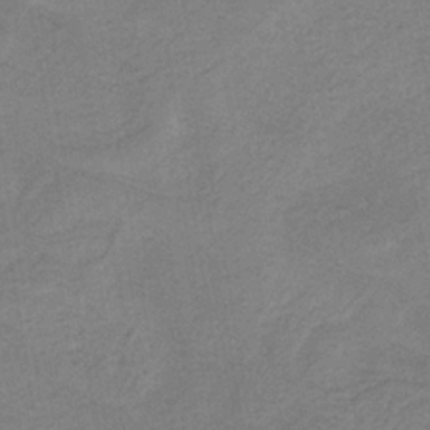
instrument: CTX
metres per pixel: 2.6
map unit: HNb
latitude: -33.5022
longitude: 62.3306
